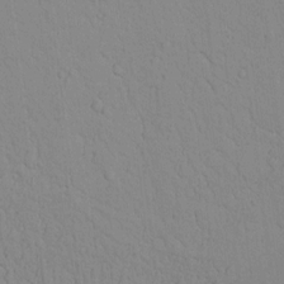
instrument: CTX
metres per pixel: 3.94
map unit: lAvf
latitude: 8.5924
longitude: 168.7841
